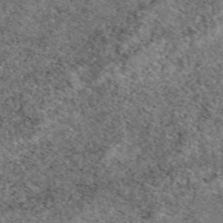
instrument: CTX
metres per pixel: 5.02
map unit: eAb
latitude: 49.7450
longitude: 108.6518
